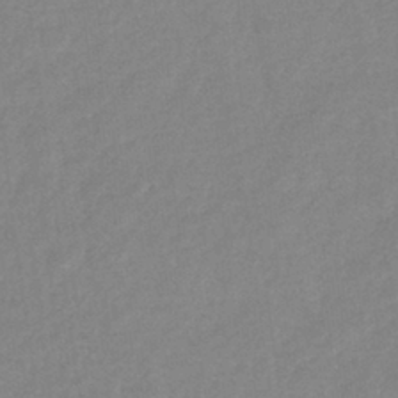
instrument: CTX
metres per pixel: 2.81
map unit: eHb
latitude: -32.3684
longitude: 74.8219
